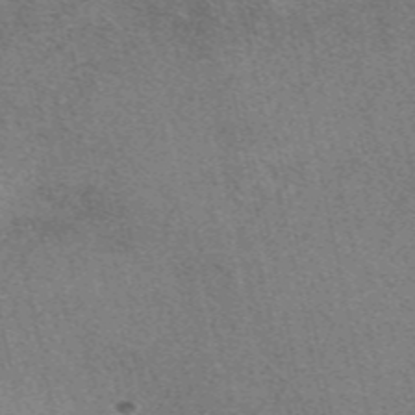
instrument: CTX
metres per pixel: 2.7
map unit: eAb
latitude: 48.4034
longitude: 112.8219
